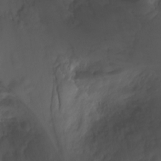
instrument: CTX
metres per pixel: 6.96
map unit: Ht
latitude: -2.6329
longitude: -29.4048
